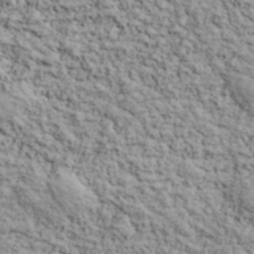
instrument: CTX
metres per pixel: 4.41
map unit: lHvf
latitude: 38.5546
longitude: -90.6113
